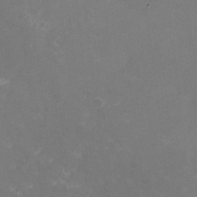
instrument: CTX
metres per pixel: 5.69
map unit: HNhu
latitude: -1.4266
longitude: -4.2522
